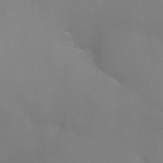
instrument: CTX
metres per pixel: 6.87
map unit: Aa
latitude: -7.3320
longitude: -78.4034
